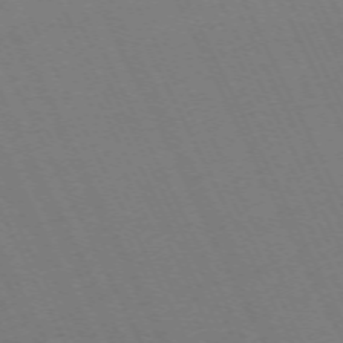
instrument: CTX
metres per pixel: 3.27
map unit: Hpe
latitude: -70.9542
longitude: 16.0283
